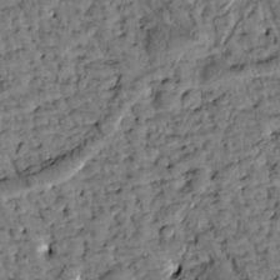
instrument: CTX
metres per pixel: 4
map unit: Htu
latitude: -3.2564
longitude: 173.7855
